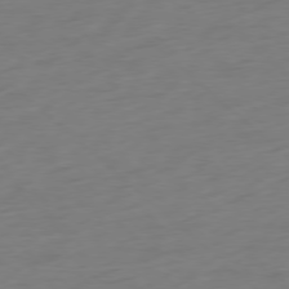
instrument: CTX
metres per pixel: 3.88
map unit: Ap
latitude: -77.9556
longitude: -91.4049
